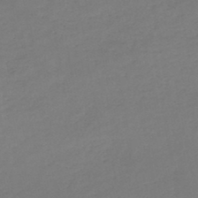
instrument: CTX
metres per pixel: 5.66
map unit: HNb
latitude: -45.5966
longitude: -35.7449
